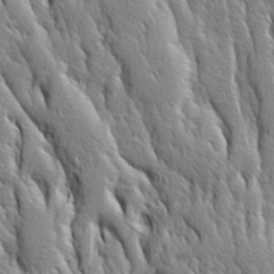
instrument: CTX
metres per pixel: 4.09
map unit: Ave
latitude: 14.2712
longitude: -133.0081
